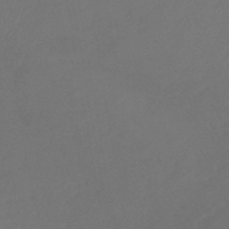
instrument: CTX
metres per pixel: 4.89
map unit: lHb
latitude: -43.6154
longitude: 75.5399
